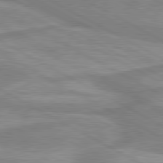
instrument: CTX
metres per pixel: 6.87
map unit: lApd
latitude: 80.4034
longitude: -173.8205
